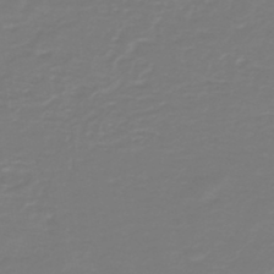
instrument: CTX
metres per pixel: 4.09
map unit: HNb
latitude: -46.5007
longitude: 54.0472
